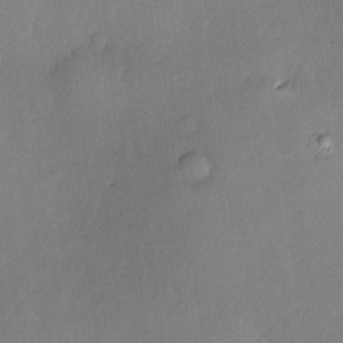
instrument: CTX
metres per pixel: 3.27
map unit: Nve
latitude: -7.7288
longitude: 175.1431
